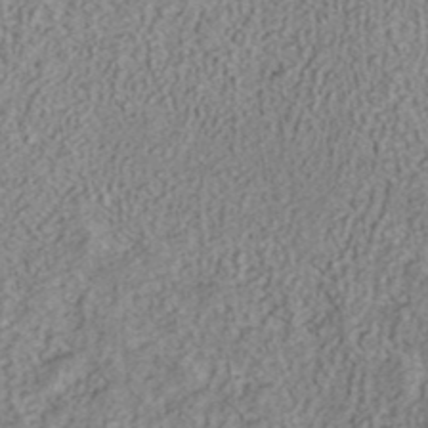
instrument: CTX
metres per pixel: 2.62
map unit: ANa
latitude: 37.9150
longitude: 16.9542
